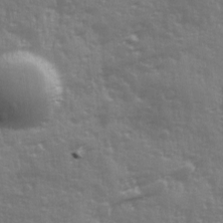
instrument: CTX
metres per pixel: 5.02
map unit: Ave
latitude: 12.6680
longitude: -103.5938
